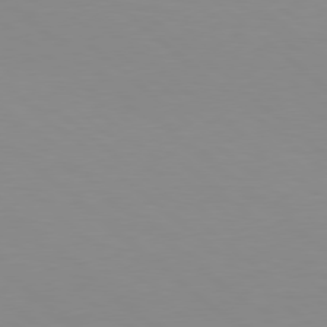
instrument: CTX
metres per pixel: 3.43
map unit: Hpe
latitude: 78.4034
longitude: -165.8772
